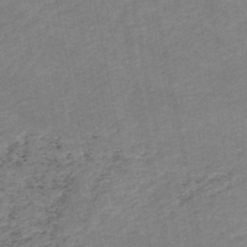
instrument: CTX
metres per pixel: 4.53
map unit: HNb
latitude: -48.5952
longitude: 58.6329
